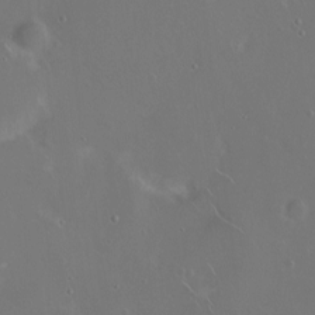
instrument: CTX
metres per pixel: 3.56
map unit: eHh
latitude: 1.1592
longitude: -54.3845
